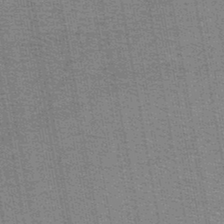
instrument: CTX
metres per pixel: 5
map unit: lHb
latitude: -44.6519
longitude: 57.9178
